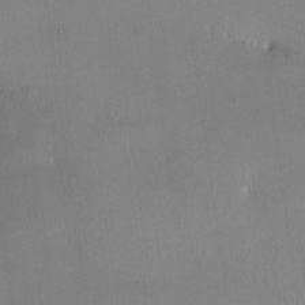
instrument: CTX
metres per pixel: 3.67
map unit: Nhe
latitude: -28.1984
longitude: -110.5546
